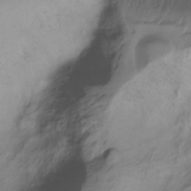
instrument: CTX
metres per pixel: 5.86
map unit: Ht
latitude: -14.9542
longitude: -42.2901
